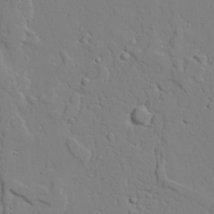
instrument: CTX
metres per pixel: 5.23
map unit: lAvf
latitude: 24.1577
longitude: -109.6505
